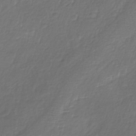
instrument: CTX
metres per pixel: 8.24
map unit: lHb
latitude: -39.5966
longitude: 73.3320
